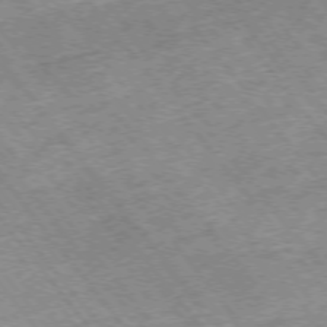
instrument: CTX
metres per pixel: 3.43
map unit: Hpe
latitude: -75.3699
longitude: -18.4979
